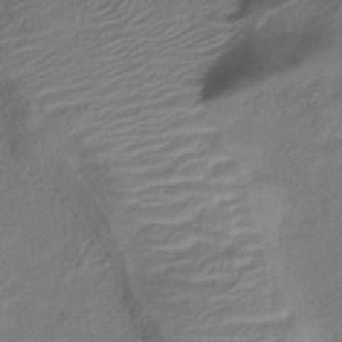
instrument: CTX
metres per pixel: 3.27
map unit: lHb
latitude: -40.6140
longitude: 77.9367
